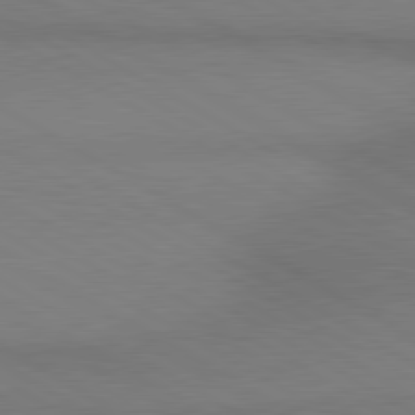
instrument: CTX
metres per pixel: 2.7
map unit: lApd
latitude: 80.3467
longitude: 163.9556
